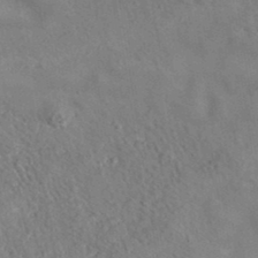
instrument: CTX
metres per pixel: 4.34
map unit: eAb
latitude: 35.0647
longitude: 110.3495
